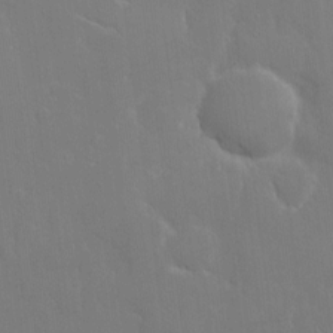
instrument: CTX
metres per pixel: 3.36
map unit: eHh
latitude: 6.7813
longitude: -69.2348
